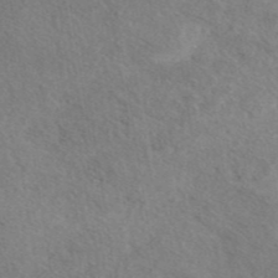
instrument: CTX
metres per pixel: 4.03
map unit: eAb
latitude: 42.3467
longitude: 111.2187
